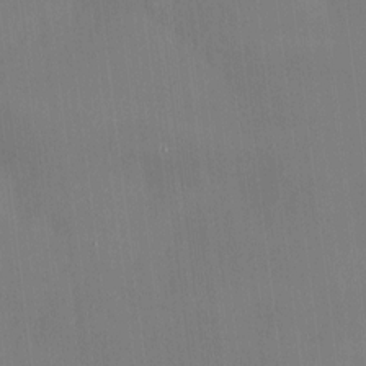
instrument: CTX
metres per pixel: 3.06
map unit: HNhu
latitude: 4.4223
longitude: 7.8044
